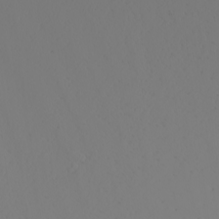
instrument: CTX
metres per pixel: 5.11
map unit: Nhu
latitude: -6.5384
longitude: -93.4048
